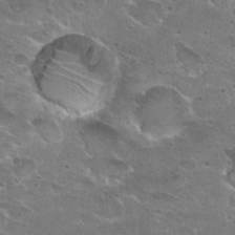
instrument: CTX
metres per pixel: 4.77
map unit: Hto
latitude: 22.5924
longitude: -41.5749
